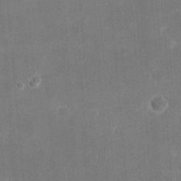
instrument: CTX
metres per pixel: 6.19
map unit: eHh
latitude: 20.1578
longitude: -67.7827
